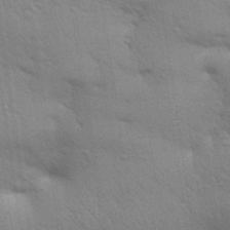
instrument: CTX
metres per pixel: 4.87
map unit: Aa
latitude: 32.1011
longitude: -146.2145
